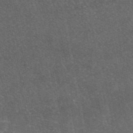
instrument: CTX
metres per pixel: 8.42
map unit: eAb
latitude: 46.3090
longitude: 119.5399
